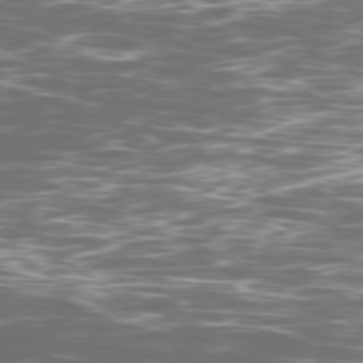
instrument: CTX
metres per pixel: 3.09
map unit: Ap
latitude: -79.7666
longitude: -71.6694
